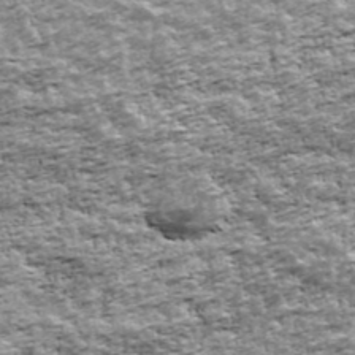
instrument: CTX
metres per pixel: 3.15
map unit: Ave
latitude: 42.3278
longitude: -111.8206
